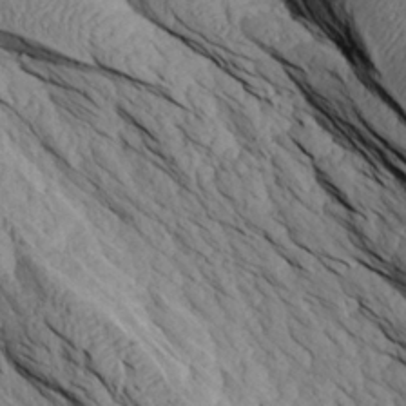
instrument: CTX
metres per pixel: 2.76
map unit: Aa
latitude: 27.5371
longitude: -133.5182
